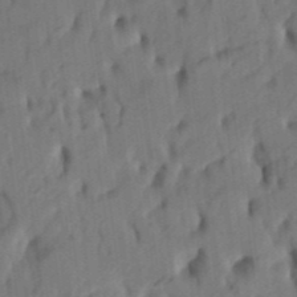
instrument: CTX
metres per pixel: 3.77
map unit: eHh
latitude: 5.3293
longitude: -73.8395
